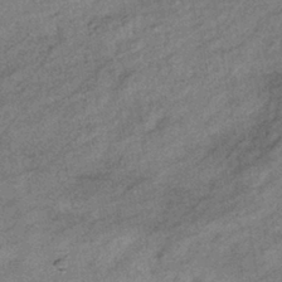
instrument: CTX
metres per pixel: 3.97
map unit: eHb
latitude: -40.0661
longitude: 81.8234
